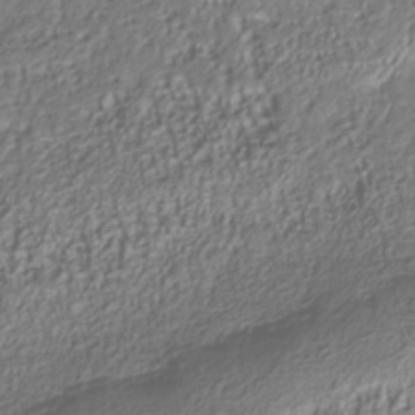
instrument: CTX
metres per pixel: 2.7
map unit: Nhu
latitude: -41.0675
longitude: -85.4615
